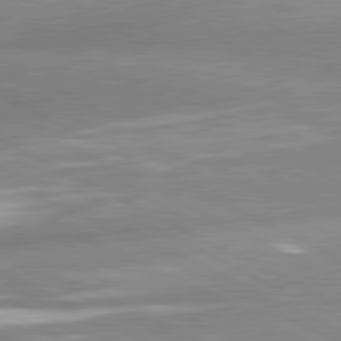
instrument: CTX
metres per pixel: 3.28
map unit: lApd
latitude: 81.2159
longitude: -163.9528
